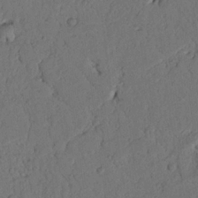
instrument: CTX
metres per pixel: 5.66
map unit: Nhu
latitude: 20.9514
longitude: -75.4615
